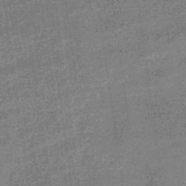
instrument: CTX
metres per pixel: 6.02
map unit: eHb
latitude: -33.0109
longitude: 75.5211
